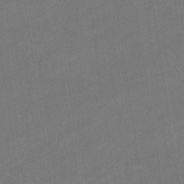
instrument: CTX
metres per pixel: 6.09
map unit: eHb
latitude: -33.0487
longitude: 72.7652
